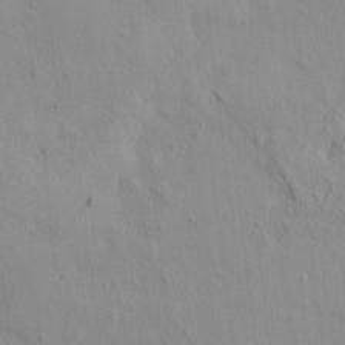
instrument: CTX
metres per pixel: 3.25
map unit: HNhu
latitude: 5.4993
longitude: 1.2943
